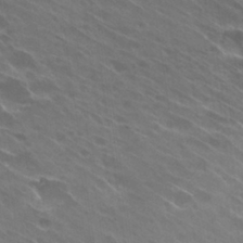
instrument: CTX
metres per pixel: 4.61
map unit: Hto
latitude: 27.4804
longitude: -41.8016
